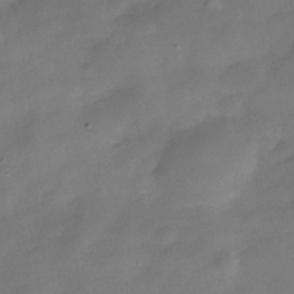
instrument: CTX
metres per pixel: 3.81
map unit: Hve
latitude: -31.5777
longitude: 93.1620
